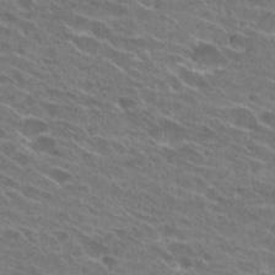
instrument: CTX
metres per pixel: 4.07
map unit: Hto
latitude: 25.1214
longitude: -43.6883
